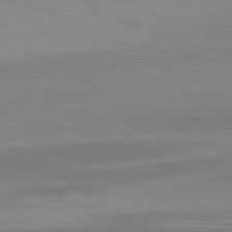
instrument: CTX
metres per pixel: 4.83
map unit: lApd
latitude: 81.0458
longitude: 139.7667
